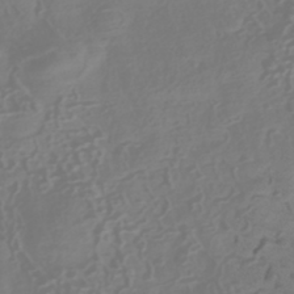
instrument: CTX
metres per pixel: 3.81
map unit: HNhu
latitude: -41.9178
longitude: 100.9163
